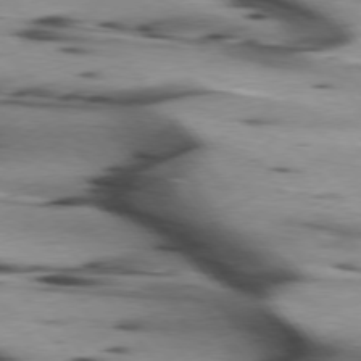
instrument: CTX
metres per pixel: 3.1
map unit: lApd
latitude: 75.5749
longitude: -64.4790
